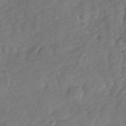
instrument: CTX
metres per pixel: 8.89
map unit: Nhu
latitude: -29.4832
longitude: -60.6868
